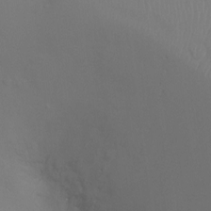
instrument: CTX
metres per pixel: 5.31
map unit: Ht
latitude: -4.5573
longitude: -26.1578
